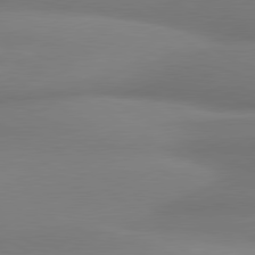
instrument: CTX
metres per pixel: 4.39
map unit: lApd
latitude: 80.2333
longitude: 175.9178
